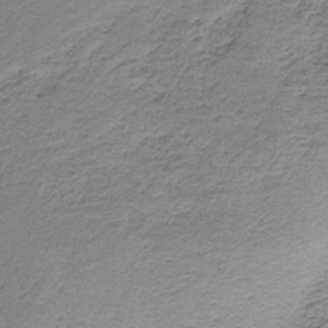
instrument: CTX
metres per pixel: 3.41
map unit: HNb
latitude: -35.1242
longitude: 58.5384
